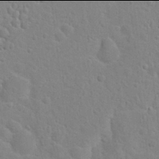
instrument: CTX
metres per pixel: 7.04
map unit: Hto
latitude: 21.9906
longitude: -47.4616
